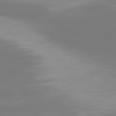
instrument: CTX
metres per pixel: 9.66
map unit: Hpe
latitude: 77.1025
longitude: -136.4790
